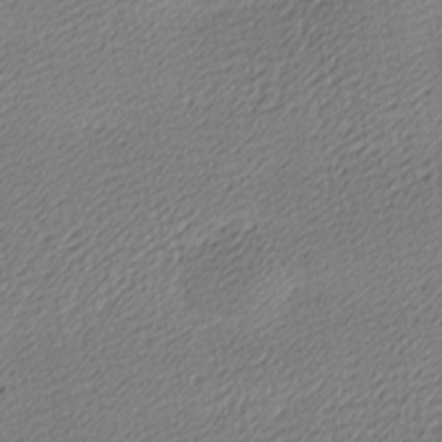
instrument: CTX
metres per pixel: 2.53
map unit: lAa
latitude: -10.5385
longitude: -126.4034
